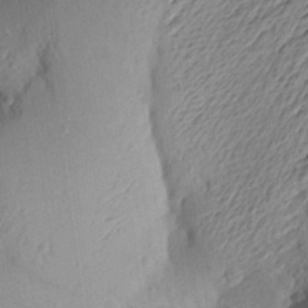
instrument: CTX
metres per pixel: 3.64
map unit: Aa
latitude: 23.1403
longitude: -149.8017
